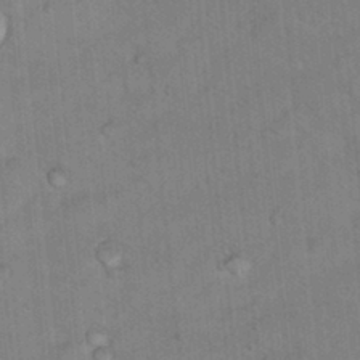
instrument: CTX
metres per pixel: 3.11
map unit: Hto
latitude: 12.4412
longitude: -36.3090
